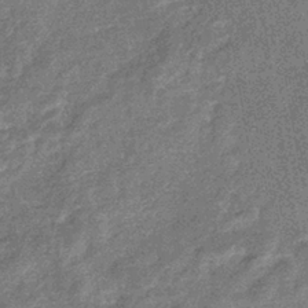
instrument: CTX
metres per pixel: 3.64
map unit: eHb
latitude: -37.6721
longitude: 80.1984
